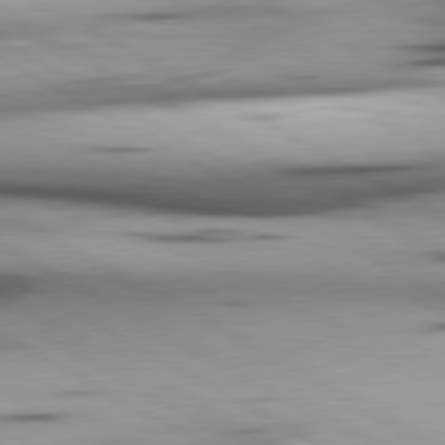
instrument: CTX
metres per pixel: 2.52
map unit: lApd
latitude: 80.3278
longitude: 157.3698
